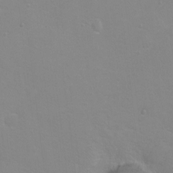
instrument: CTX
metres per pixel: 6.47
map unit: Ht
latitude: 1.0080
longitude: -35.7260
